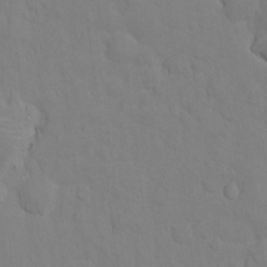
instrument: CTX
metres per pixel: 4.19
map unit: Ht
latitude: 11.6694
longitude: -33.5560
